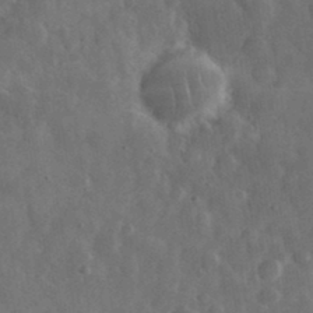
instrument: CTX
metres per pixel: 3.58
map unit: eHh
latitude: 33.8205
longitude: -69.0459
